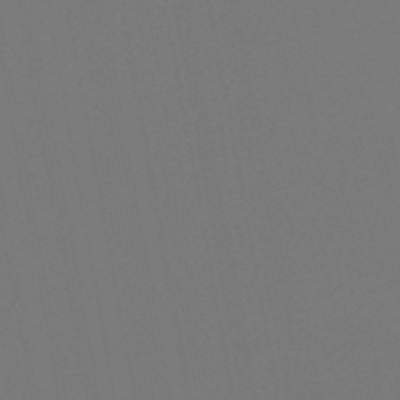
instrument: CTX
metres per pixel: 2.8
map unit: lHb
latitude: -47.4076
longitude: 74.6897
